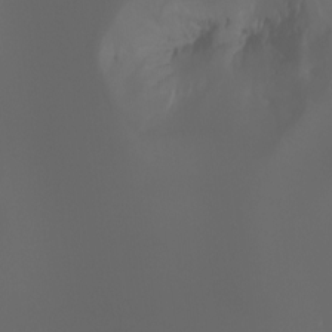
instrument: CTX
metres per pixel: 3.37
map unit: Aa
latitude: -6.8597
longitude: -72.2901
